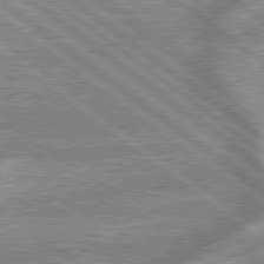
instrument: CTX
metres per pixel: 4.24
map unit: lApd
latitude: 79.3860
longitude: -168.3090
